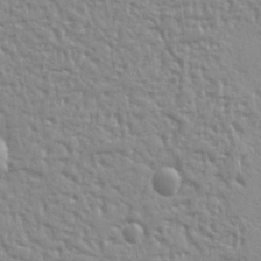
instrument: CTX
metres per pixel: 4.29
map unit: Ht
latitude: 9.8583
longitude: -77.3292
